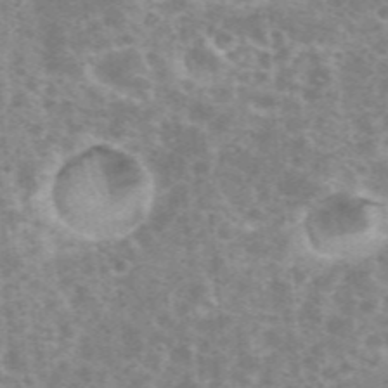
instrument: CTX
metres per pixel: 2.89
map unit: eHh
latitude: 35.6127
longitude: -59.9528
